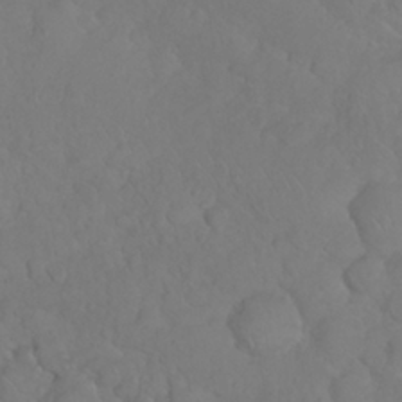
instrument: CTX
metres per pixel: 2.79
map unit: Nhu
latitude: 26.9136
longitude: -65.3104
